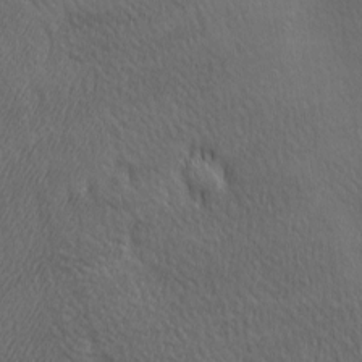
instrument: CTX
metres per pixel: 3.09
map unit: Ave
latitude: -6.6140
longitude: -122.4979
